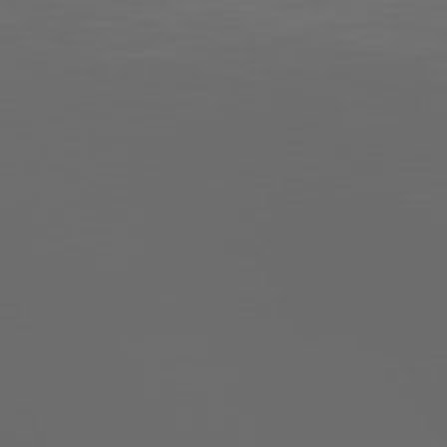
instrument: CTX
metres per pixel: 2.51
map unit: Hpe
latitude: 75.3104
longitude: -127.3293
